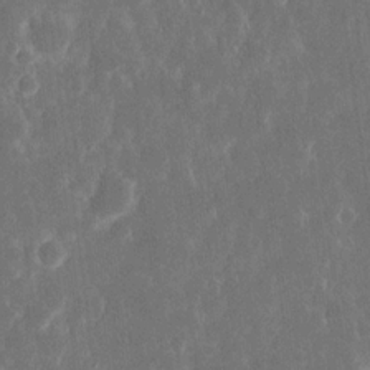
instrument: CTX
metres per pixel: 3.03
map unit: eHh
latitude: 16.3467
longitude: -72.9703
